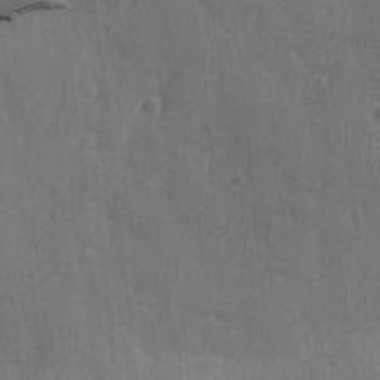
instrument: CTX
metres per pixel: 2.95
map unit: Ave
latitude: -8.0094
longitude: -120.3845
